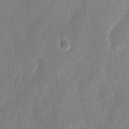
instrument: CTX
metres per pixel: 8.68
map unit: eHh
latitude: 12.5546
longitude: -71.1025
